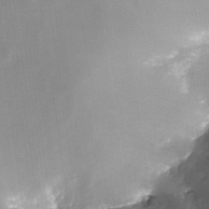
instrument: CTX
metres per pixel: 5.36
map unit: Nhe
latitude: -32.1039
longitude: -116.4223
